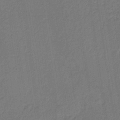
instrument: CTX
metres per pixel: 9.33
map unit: HNb
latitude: -38.2929
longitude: 54.8408
